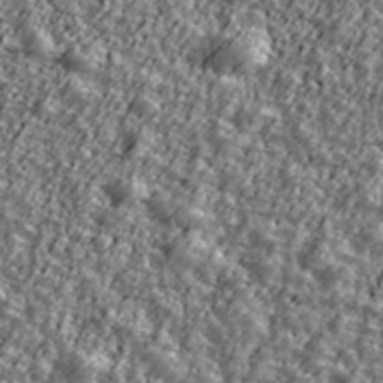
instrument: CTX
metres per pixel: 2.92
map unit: Ave
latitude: 42.2334
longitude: -113.5749
